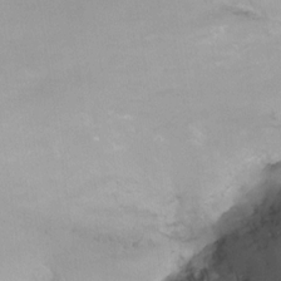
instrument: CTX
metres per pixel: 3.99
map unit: Nhu
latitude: -12.7841
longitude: -67.0836
